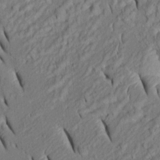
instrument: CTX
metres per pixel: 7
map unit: Htu
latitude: 0.9702
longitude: 149.5022
